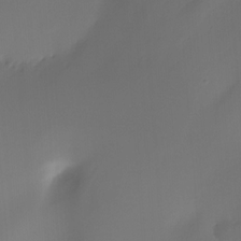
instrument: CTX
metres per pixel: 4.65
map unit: Ht
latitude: -12.5574
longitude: -49.6505
